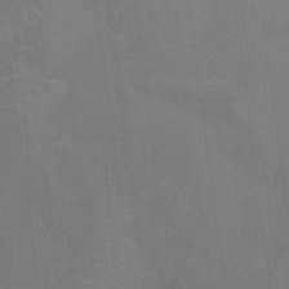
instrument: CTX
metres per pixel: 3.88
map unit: Nhu
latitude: -13.5210
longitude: -40.2144
